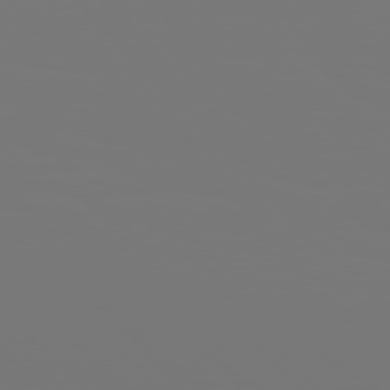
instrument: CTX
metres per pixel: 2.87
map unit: Hpe
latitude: 76.5923
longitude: -136.3468
